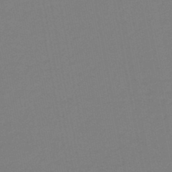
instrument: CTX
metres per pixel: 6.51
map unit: HNb
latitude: -46.4440
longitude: 55.6911
